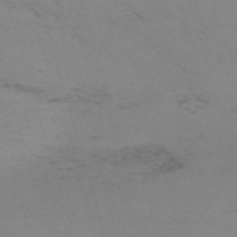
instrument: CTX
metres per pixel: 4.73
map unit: eHh
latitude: -61.5588
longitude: 50.7841
